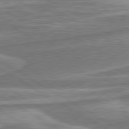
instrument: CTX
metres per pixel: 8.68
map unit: lApd
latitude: 80.4412
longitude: -177.6505
